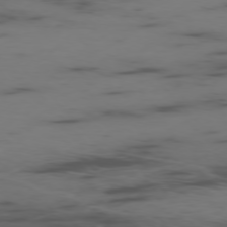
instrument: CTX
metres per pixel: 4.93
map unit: Ap
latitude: -76.9542
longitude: -66.2333
